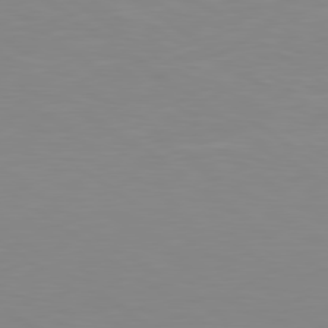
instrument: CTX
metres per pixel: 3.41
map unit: lApd
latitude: 79.5182
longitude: -124.7813
